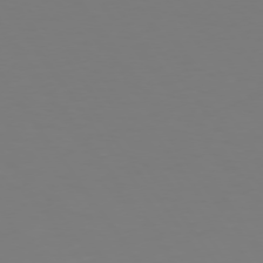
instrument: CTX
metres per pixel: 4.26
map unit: Hpe
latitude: 74.1011
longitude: -123.3671
